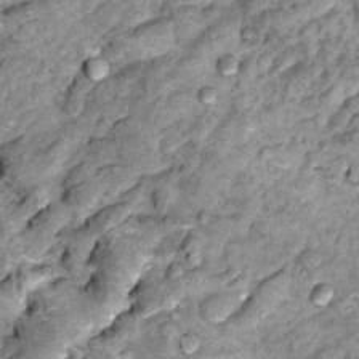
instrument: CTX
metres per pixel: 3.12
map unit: Hto
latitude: 14.2523
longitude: -35.3859
